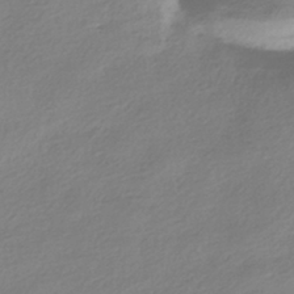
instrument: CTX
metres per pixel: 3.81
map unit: HNhu
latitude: -40.8030
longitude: 93.9556
